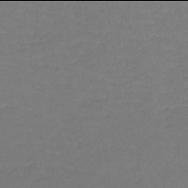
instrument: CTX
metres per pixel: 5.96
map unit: lHb
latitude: -42.0094
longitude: 72.7085
